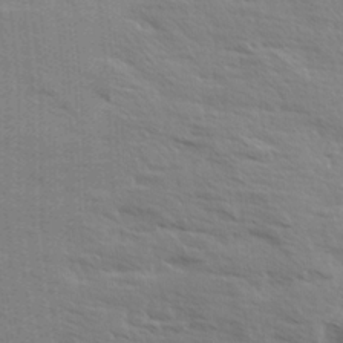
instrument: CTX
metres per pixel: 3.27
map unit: Ave
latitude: 13.2726
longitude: -102.1200
